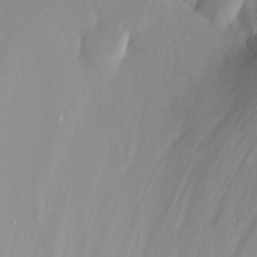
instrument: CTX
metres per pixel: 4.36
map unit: Nhu
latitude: -5.2187
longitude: -77.5938
